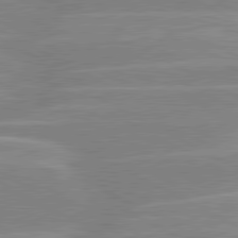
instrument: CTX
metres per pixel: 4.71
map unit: lApd
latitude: 80.6868
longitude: -124.4412
